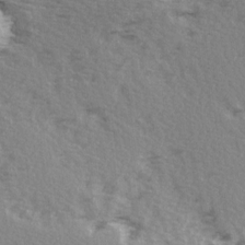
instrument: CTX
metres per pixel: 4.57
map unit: Ave
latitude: 14.6491
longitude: -104.7813
